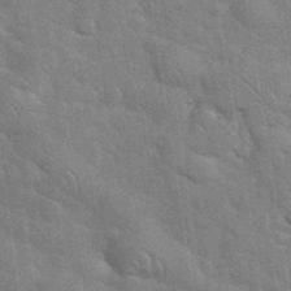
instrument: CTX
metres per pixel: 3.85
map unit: eHh
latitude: 36.4979
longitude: -65.7261
